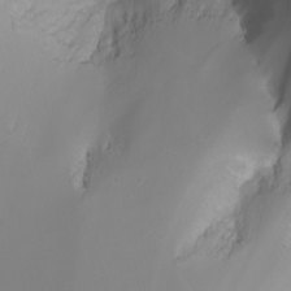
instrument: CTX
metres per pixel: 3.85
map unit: Nhu
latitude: -5.1242
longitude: -90.0822
